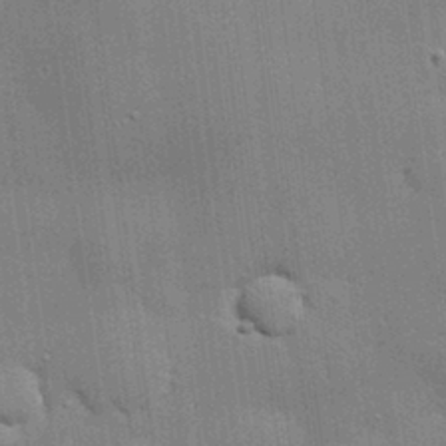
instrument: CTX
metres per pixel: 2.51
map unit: eHh
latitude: 29.6505
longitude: -82.8380
